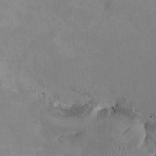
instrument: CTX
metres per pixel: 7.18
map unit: HNhu
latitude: 8.0444
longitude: 10.3117
